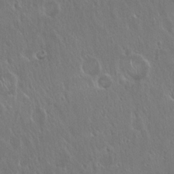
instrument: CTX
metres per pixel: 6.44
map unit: Hto
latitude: 18.7057
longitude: -57.5371
